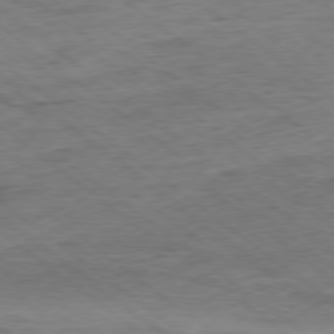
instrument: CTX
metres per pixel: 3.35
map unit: Ap
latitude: -79.0108
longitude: -50.0444
